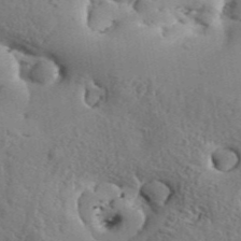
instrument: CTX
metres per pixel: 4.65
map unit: eHh
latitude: 34.2144
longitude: -133.9906
